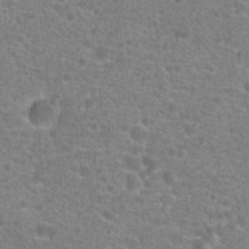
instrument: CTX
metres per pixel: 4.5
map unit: Hto
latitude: 20.1389
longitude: -42.8569
